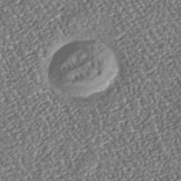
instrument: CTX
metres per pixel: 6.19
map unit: Nhu
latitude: -38.2551
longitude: -80.6679
